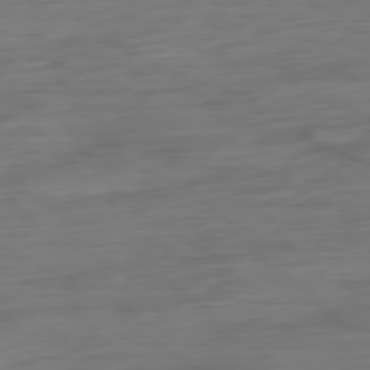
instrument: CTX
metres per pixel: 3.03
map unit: Ap
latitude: -79.7855
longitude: -65.0080
